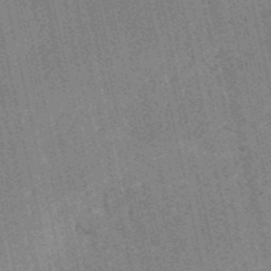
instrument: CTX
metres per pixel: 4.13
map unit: HNb
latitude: -53.3131
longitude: -38.1956
